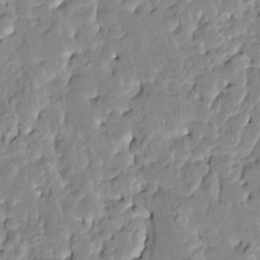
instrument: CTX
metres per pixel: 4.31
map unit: HNhu
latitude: 7.4804
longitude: -2.8380
